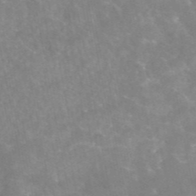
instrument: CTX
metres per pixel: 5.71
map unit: eAb
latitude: 46.1200
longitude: 124.3873
